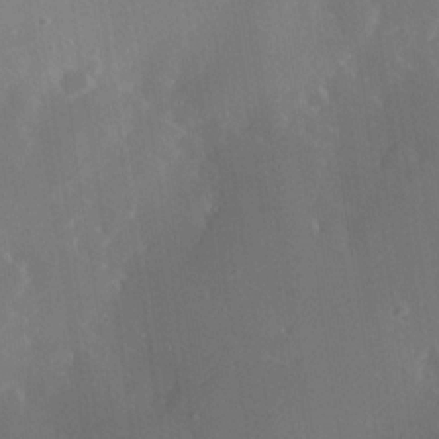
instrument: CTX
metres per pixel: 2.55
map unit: Nhe
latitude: -32.0094
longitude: -117.2915
